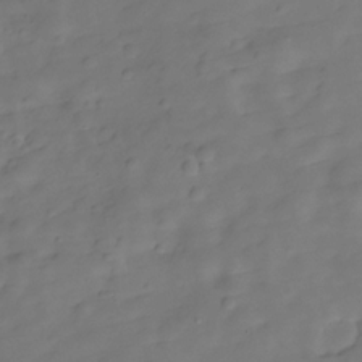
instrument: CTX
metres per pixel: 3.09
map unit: Hve
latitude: -29.6344
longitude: 92.0283
